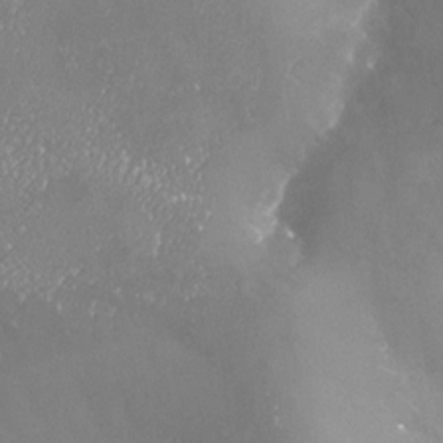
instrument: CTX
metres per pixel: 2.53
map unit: Nhu
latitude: -24.3306
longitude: -57.2725
